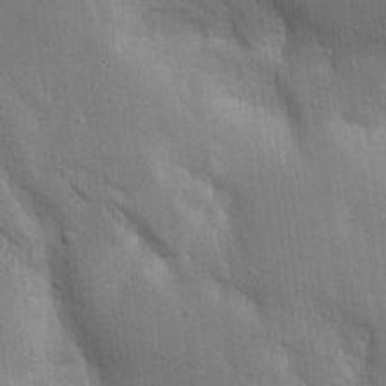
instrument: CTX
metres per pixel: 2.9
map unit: Aa
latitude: 16.1578
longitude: -149.3482
